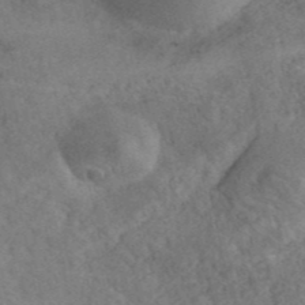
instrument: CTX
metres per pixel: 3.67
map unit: ANa
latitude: 41.9528
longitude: 51.8044
